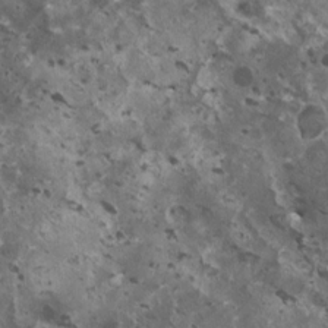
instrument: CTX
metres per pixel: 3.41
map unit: HNhu
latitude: 3.0080
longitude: 5.4454
